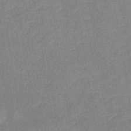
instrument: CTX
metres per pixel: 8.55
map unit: lHb
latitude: -37.1620
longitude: 73.8044
